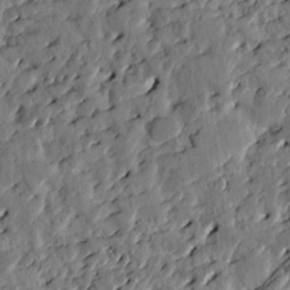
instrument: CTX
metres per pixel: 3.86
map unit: Htu
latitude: 1.3859
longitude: 178.5384
